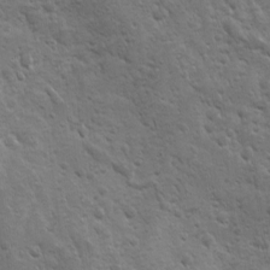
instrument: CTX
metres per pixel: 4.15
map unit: Ave
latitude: 10.7057
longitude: -103.6127
